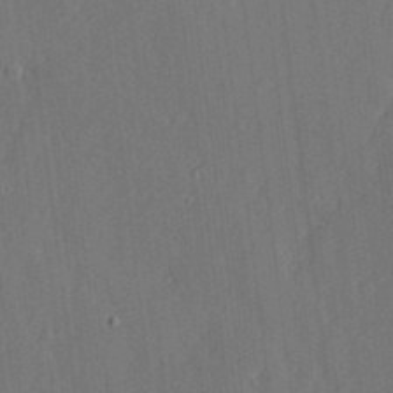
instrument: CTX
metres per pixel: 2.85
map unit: lHvf
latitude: 19.3670
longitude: -113.0647
